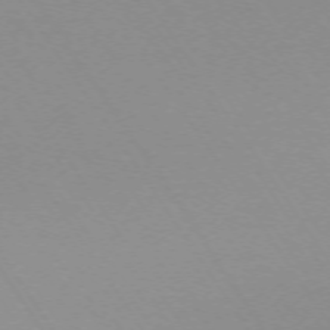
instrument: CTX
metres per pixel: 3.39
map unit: Ap
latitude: -73.7855
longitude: -71.9150
